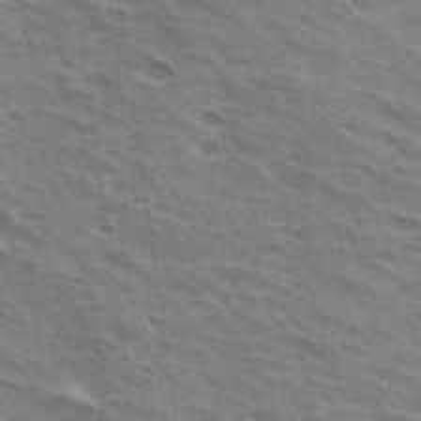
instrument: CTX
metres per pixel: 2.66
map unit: Hto
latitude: 32.9325
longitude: -42.5735
